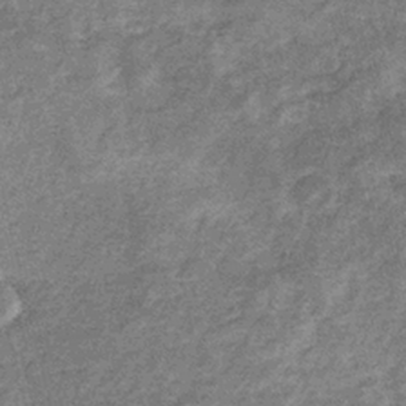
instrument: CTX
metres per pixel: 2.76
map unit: eHb
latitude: -31.6533
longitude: 70.9353
